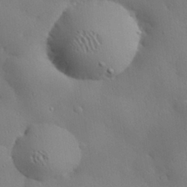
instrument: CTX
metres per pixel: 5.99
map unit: eHh
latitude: 29.3104
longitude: -82.6679
